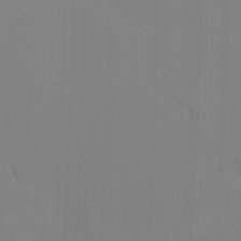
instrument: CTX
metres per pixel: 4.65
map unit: Htu
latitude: -14.5952
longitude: -48.0444
